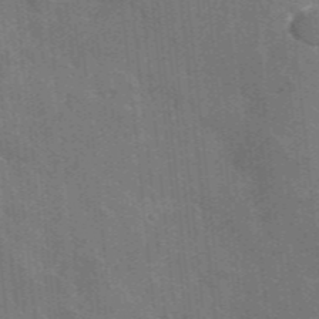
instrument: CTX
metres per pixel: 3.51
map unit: lHvf
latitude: 35.8961
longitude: -90.8947
